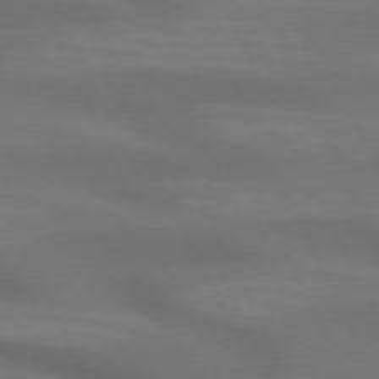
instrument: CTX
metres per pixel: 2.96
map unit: lApd
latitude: 72.9136
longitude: -49.0081
